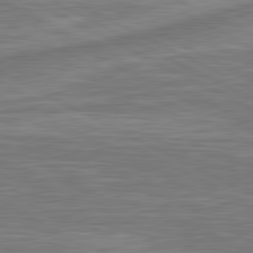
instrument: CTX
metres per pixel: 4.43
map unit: lApd
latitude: 81.3293
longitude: -173.4993
